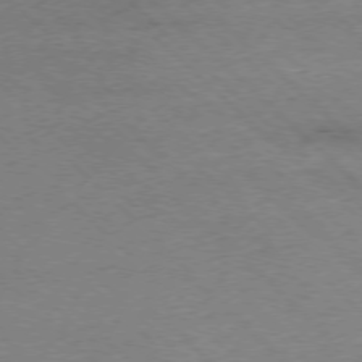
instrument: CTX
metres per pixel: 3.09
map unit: Ap
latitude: -77.3321
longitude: -86.5546
